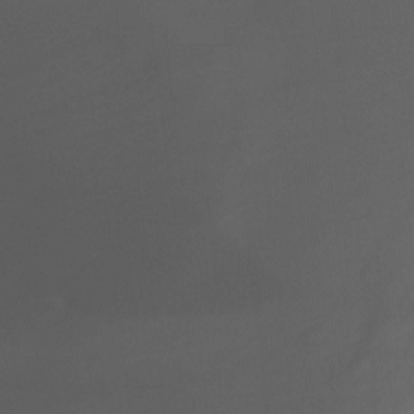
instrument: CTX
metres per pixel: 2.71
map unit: Nhu
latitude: -13.1620
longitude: -63.9717
